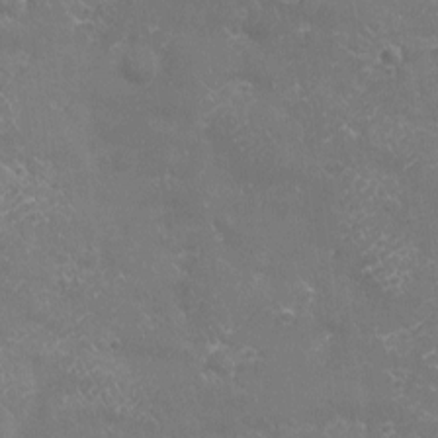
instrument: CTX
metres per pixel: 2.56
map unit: eHh
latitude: -4.0472
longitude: 19.4643
